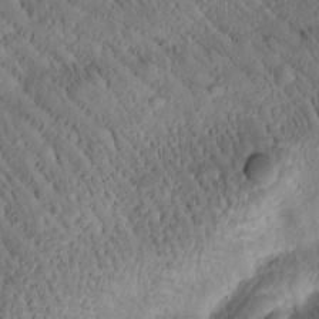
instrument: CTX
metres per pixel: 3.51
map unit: Htu
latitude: -1.4833
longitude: 170.6897
